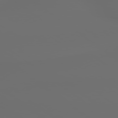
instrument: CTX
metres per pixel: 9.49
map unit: lApd
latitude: 79.2348
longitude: 176.8219
